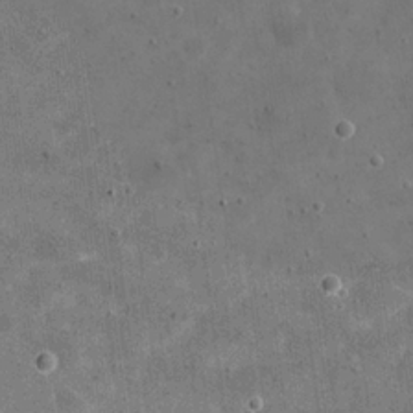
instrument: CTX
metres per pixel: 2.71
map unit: eHh
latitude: 20.6680
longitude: -65.6316
